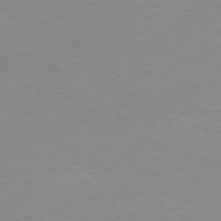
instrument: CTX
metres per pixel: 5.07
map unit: Hpe
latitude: -78.4062
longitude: -19.9717
